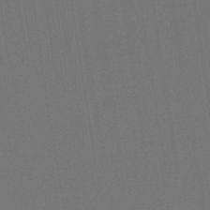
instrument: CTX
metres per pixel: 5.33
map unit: lHb
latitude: -43.0108
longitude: 68.3684
